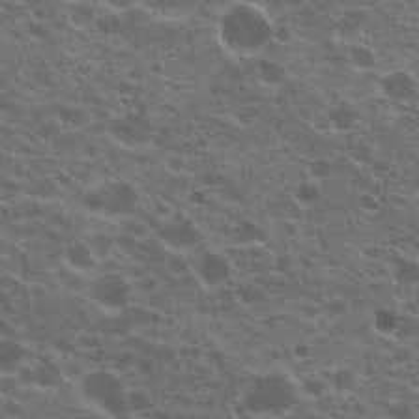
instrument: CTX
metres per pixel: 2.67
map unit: Hto
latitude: 20.5546
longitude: -36.4223
